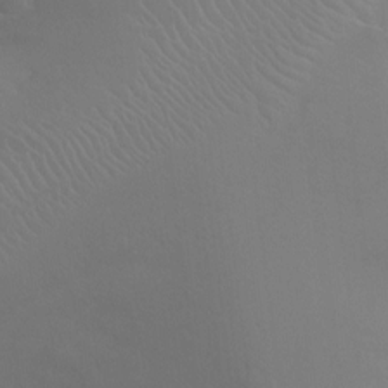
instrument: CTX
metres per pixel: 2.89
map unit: Ht
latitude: -4.7652
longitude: -18.8191
